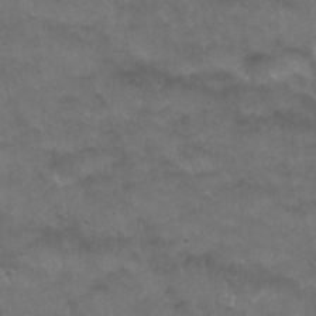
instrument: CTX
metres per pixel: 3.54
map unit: Nhu
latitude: 26.9136
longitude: -53.5371
